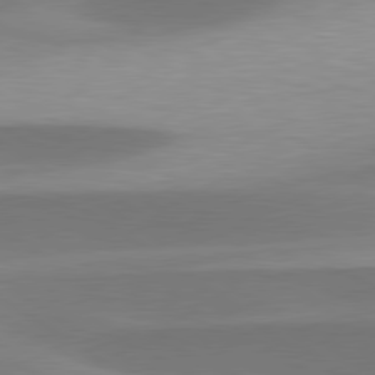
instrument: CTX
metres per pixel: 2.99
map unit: lApd
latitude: 79.7639
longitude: -95.0459
